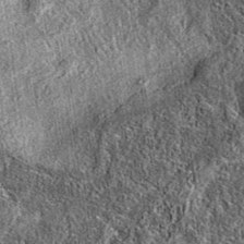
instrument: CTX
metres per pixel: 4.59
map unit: eAb
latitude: 36.9891
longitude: 109.1620
